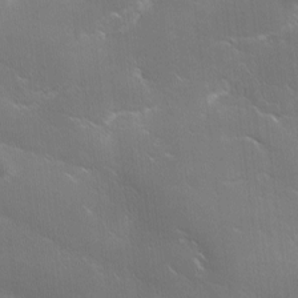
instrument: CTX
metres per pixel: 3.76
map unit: Ave
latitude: 1.4048
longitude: -113.8016
